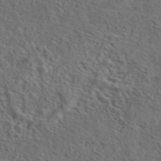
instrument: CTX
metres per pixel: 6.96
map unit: eAb
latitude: 43.7261
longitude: 112.3684
